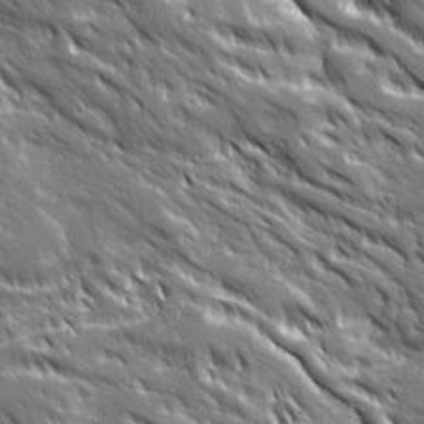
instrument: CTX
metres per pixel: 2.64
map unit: Ave
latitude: 19.9150
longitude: -135.5938
